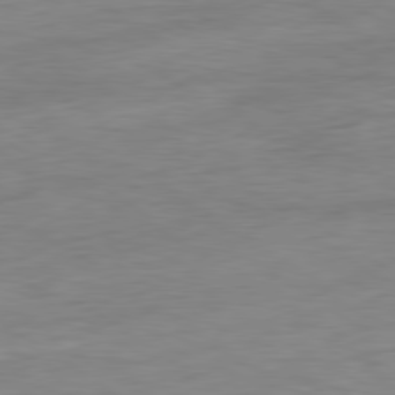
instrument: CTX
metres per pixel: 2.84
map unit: Ap
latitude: -80.4062
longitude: -79.9528
